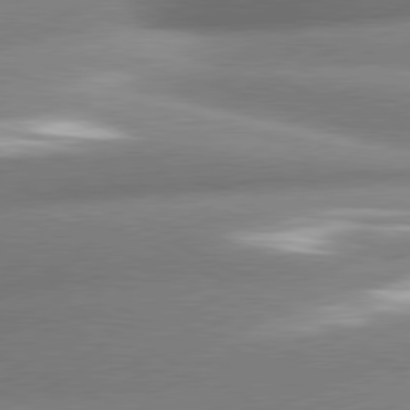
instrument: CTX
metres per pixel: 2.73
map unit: lApd
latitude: 80.3467
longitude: -159.7639
